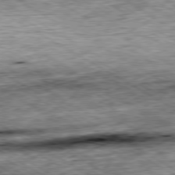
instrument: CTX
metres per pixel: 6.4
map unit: Ap
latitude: -80.1417
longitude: -88.3279
